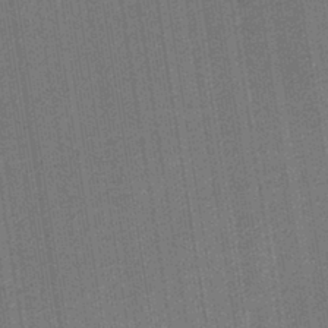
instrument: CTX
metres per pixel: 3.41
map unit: eAb
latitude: -40.0283
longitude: 51.9556
